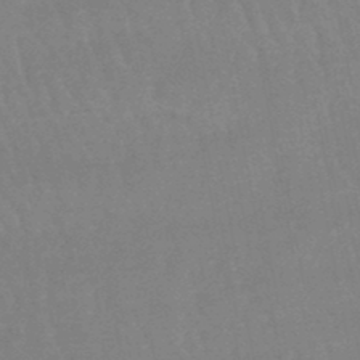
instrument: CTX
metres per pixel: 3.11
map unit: eHb
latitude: -46.2550
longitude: 80.0661
